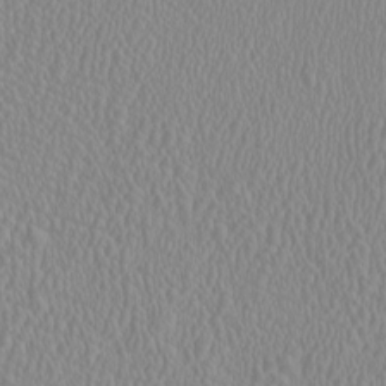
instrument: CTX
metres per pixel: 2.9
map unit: HNhu
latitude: -0.8786
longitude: 1.4455
